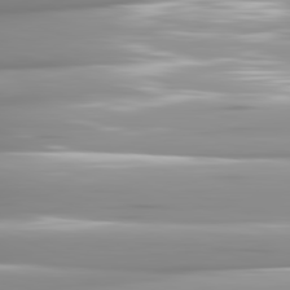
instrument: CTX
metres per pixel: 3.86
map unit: lApd
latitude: 81.7827
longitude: -143.5182
